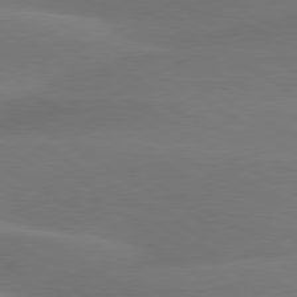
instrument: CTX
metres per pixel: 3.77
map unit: lApd
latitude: 79.7072
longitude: -89.0648
